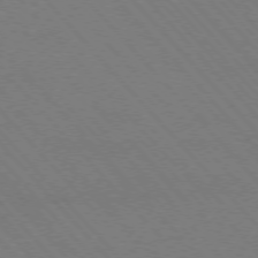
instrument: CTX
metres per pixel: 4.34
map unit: Hpe
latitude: -76.6896
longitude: -13.1025
